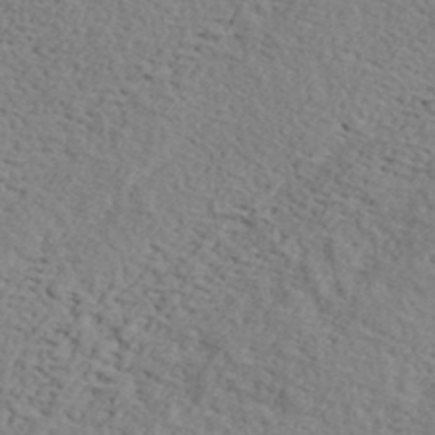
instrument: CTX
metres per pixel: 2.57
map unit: lHvf
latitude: 37.4427
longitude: -87.2537
